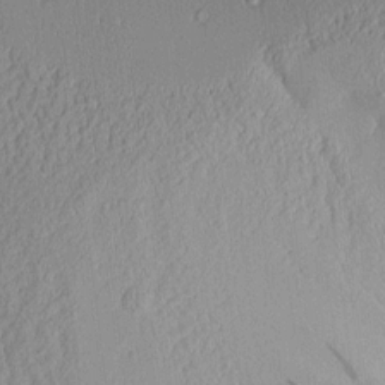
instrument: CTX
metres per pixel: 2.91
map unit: Aa
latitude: 10.0633
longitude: -128.3089
